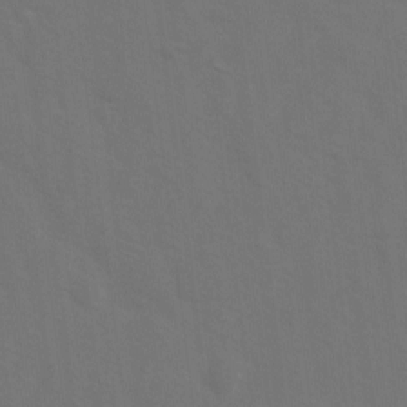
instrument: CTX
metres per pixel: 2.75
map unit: Ave
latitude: 1.1214
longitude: -112.4979
